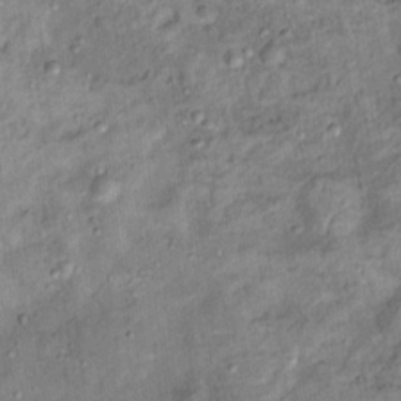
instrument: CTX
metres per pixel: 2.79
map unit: Ht
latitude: 13.6316
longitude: -40.7813
